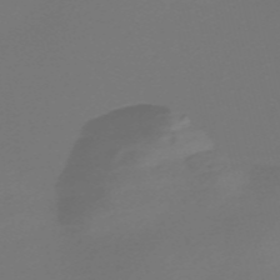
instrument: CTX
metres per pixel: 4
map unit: Nve
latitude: -58.2928
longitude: 66.0094
